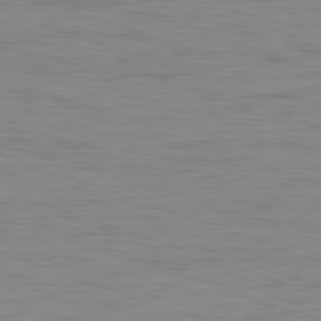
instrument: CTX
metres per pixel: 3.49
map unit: Ap
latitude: -82.1606
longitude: -79.2915
